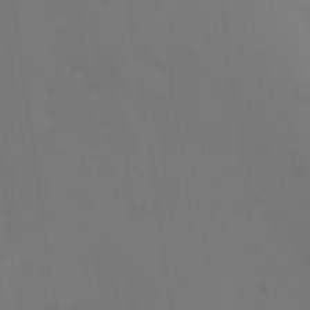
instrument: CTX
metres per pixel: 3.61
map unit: Nhu
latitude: -28.0661
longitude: -78.4223
